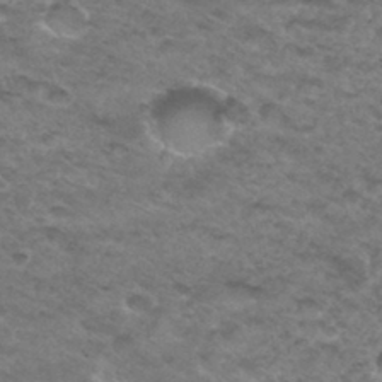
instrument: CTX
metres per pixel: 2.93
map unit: Hto
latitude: 33.5182
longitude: -48.3089
